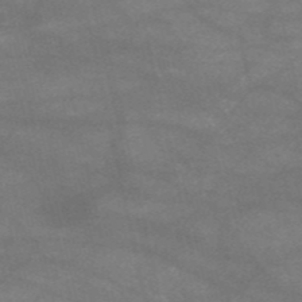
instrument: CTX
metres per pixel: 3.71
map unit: HNb
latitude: -53.8044
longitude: -41.1592
